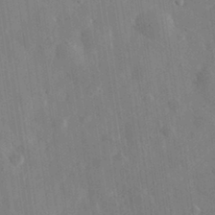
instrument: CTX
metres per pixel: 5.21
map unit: eHh
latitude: 32.4034
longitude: -78.2334
